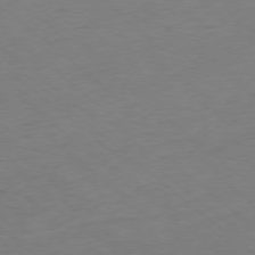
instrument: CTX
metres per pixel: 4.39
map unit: Hpe
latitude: -78.3495
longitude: 16.2173
